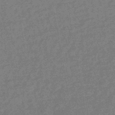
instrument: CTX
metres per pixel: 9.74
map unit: HNhu
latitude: -44.5385
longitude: 99.3698
